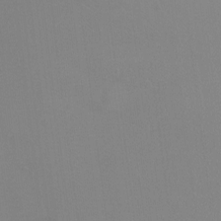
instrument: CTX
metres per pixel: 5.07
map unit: Ht
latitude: -9.1809
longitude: -37.8017
